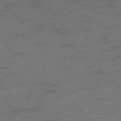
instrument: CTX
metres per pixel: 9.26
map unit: Hpe
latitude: -76.1795
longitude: -11.8961
